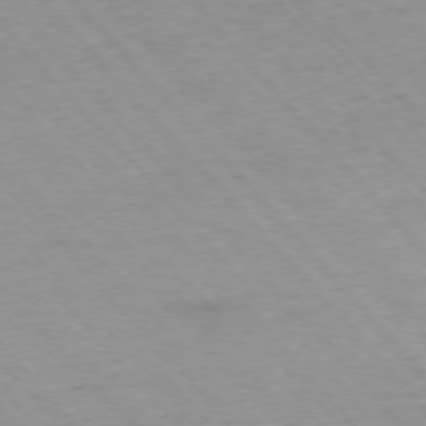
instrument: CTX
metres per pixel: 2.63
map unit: Ap
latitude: -76.0850
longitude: -87.8961
